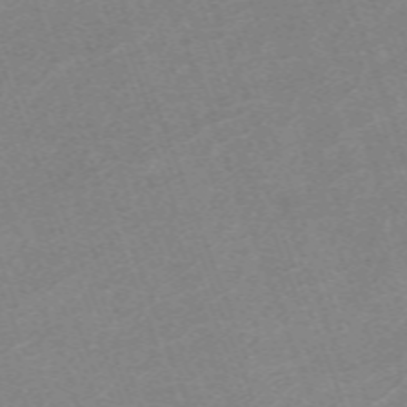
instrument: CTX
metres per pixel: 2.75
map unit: eHh
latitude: -64.8786
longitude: 50.9353
